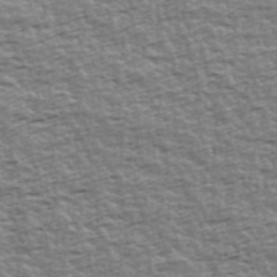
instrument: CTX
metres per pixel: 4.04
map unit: Ave
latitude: 42.4790
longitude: -112.3845
